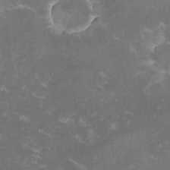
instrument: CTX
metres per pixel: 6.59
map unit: lHvf
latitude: -13.3888
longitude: -99.0836
